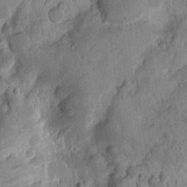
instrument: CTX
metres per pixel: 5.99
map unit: Htu
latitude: -3.6343
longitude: 172.5762
